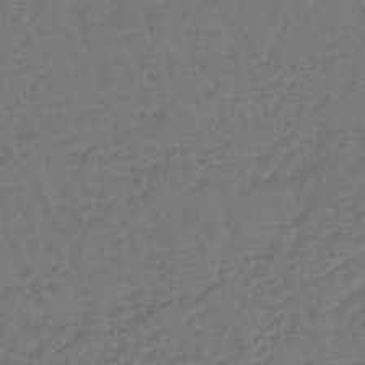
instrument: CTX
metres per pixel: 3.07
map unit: lHb
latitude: -43.4643
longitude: 74.7086
